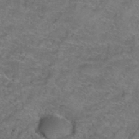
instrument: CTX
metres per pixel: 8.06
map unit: Hto
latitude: 39.5560
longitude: -42.5924
